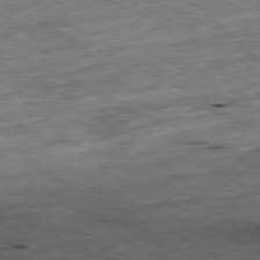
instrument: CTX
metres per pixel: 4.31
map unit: Ap
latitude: -80.6708
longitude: -91.1592
